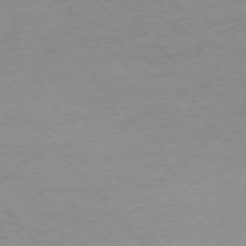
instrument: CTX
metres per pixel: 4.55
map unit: Ap
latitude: -75.5966
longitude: -81.1214
